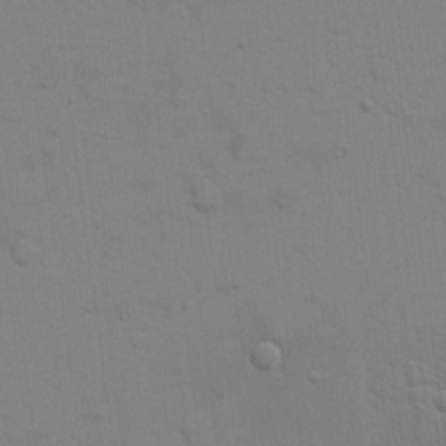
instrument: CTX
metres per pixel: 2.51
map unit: eHh
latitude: 17.3482
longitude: -66.6679
